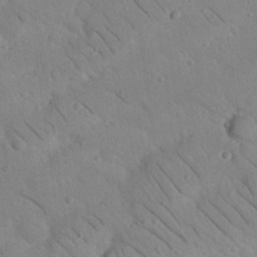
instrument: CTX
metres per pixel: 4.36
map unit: Nhu
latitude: 23.0836
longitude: -74.2523
